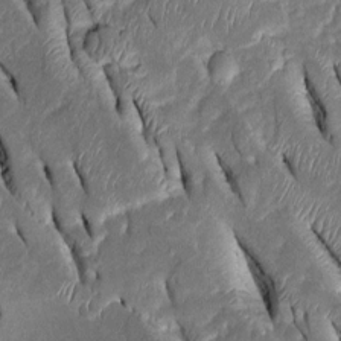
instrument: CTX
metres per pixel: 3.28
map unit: Htu
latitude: -1.2376
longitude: 149.7289
